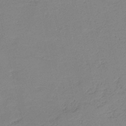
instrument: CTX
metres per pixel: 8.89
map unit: HNb
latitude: -40.6518
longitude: 50.3495
